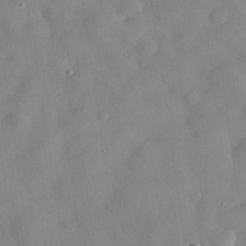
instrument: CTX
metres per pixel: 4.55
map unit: eHh
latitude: 29.8016
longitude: -72.4979
